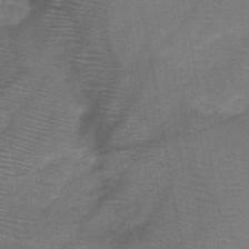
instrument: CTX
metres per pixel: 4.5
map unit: HNb
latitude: -46.5762
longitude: -40.0633
